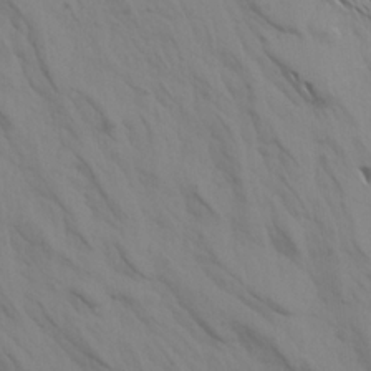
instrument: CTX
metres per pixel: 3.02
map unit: Aa
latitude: 17.7639
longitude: -144.7624
